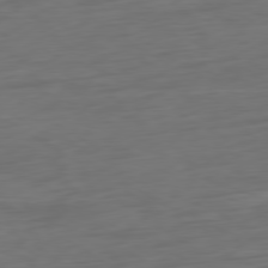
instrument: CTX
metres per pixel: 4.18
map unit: Ap
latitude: -79.8044
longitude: -64.6113
